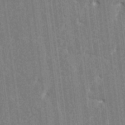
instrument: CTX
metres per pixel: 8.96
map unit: HNhu
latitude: 7.2915
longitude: -6.0822
